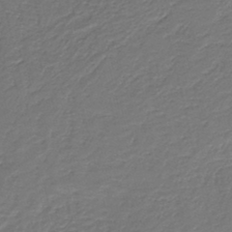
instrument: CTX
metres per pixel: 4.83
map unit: HNb
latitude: -42.6707
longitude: 50.6329
